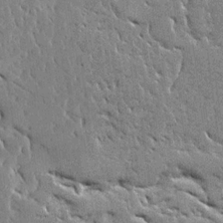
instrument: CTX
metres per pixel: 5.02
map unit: Ave
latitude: 16.0822
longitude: -139.7261
